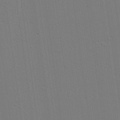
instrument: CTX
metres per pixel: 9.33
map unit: lAvf
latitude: 27.9150
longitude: -108.8191
